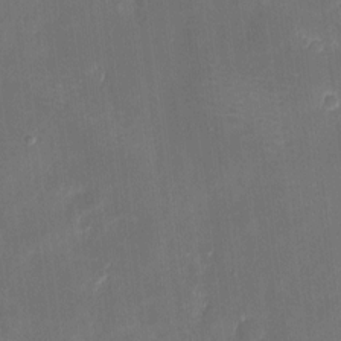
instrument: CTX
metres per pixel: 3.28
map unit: eHh
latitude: 5.3104
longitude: -69.4238
